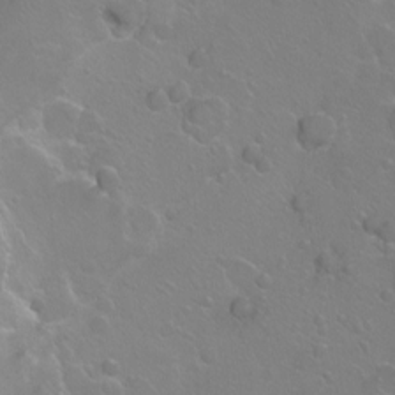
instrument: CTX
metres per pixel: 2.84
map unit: Ht
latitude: -2.9919
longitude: -24.9324
